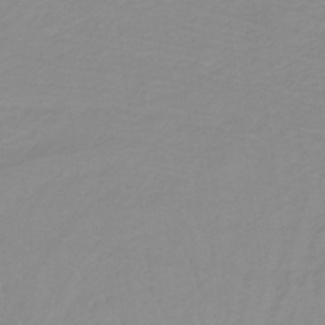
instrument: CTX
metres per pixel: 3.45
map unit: lHb
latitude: -31.8422
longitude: 64.3118
